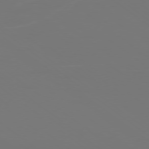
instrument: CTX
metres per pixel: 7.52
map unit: Ap
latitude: -78.8030
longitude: -94.1200
